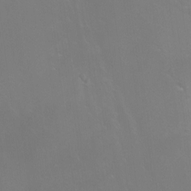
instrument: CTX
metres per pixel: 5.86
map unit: Nhu
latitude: -7.9556
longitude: -74.7435
